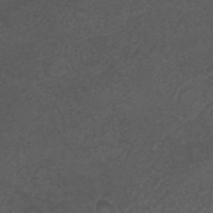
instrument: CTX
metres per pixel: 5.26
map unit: ANa
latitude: 36.3090
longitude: 14.4818
